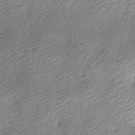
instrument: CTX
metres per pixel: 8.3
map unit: lAa
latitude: -2.7652
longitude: -126.9514
